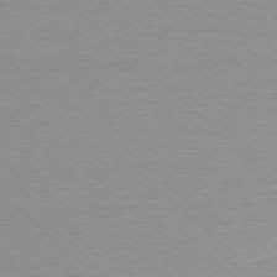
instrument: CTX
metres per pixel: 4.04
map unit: Ap
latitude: -78.2928
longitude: -62.8380
